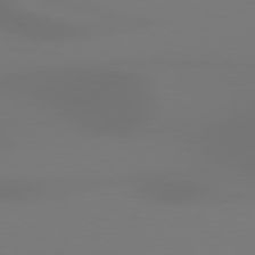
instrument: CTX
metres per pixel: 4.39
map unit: Hpe
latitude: 78.3656
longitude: -128.0444
